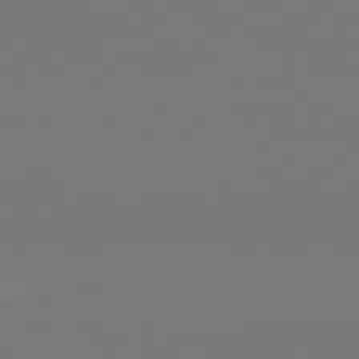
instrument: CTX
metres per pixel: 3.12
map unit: lApd
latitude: 82.1766
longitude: 147.2565
